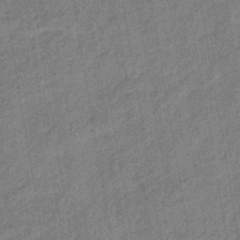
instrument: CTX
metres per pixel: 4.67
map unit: lHb
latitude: -38.9353
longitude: 74.2740
